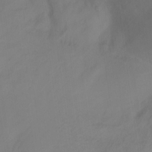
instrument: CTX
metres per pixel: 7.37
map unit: Ht
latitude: -15.6722
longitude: -43.1403
